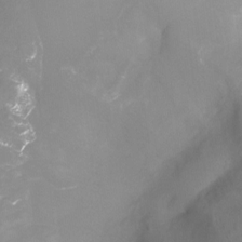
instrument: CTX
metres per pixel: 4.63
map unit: Ht
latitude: -4.7085
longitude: -26.6680
